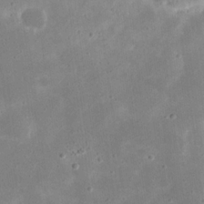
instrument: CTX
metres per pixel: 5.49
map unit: eHh
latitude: 21.3671
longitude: -67.7071
